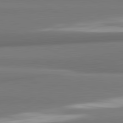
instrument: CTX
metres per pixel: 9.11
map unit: lApd
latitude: 82.0633
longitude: 176.1228
